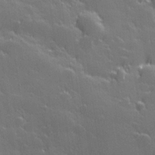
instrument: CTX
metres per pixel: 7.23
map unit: Hve
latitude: 27.6316
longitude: 144.8408
